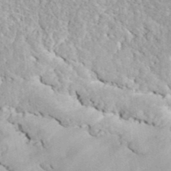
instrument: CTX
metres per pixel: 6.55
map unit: ANa
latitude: 41.5182
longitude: 51.7666
